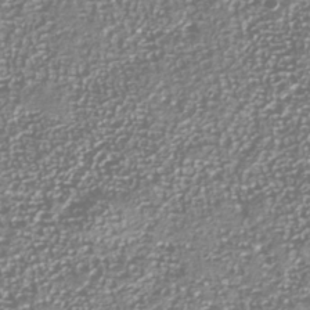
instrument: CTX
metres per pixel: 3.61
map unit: Nhu
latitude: -40.0283
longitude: -81.6883
